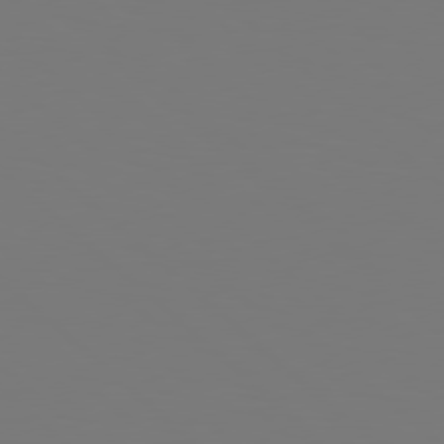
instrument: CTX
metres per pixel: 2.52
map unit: Hpe
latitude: 78.4223
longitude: -162.5546
